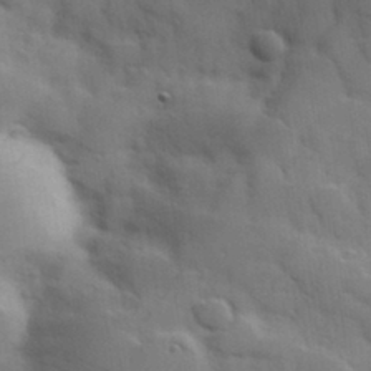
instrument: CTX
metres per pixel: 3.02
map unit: Hve
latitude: 31.3482
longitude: 151.1242
